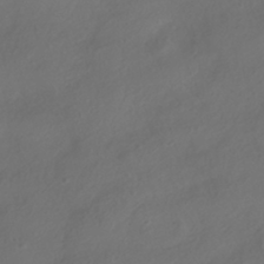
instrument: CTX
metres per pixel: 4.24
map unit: HNhu
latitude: -41.8989
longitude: 106.7652
